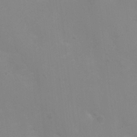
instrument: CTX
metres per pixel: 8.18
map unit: Nhu
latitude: 3.6505
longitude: -25.1970
